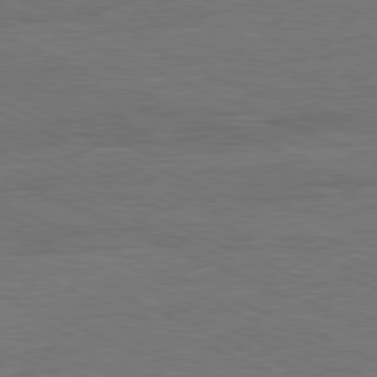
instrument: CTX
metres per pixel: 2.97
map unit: Ap
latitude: -81.8989
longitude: -84.9703
